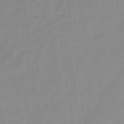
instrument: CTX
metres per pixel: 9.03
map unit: HNb
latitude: -35.7855
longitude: 51.5021
